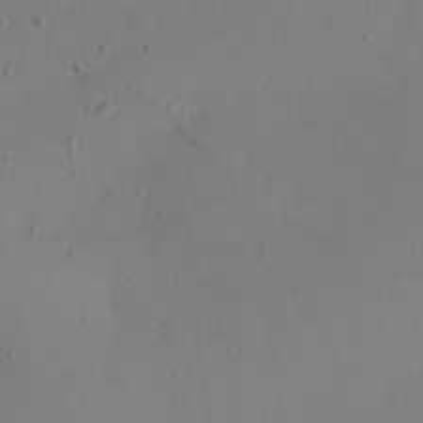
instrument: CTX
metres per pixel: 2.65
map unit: Hve
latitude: 13.5560
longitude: -90.9703
